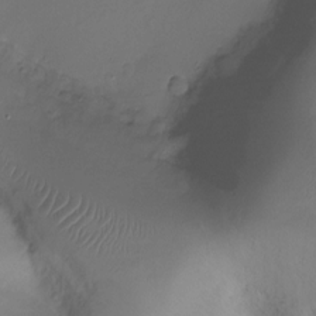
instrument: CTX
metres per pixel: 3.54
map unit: Ht
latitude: -18.3873
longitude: -44.8569
